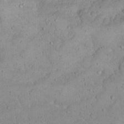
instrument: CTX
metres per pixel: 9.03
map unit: eHh
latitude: 23.2159
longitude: -66.7435
